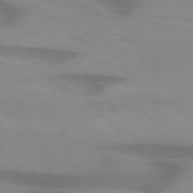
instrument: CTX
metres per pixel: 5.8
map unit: lApd
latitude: 74.5357
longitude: -59.7639
